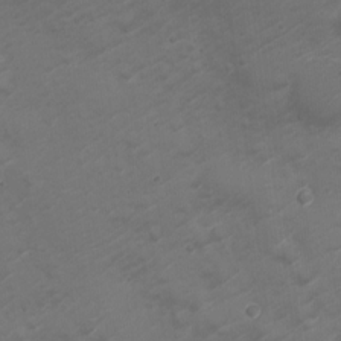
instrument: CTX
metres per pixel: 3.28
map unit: Nve
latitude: -20.5007
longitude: 106.2551
